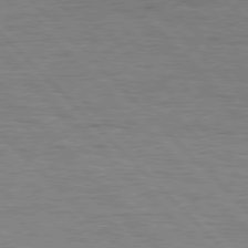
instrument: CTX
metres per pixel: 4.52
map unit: Hpe
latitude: 76.9891
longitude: -126.9136
